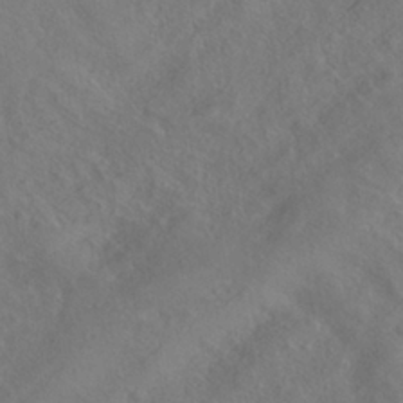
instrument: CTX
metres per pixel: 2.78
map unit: ANa
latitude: -38.3684
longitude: 95.8800
